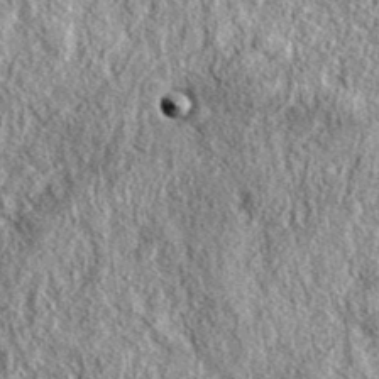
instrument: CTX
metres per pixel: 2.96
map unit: eAb
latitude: 37.5371
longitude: 109.5777
